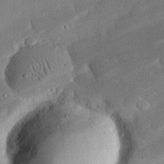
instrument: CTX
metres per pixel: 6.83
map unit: eHh
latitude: 28.3467
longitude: -80.9325
